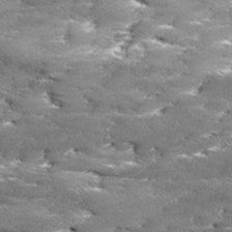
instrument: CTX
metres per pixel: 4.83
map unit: Ave
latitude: 17.3104
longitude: -136.8002
